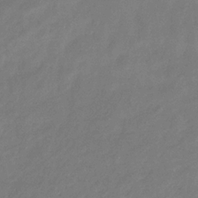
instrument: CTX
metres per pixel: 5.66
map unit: eHb
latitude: -30.1039
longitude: 70.9920
